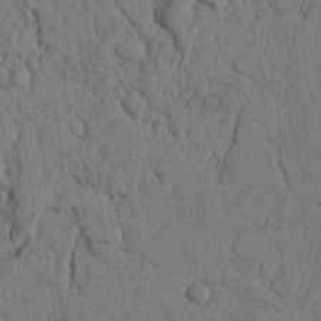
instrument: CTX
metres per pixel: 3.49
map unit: Nhu
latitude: 20.3656
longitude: -76.1955
